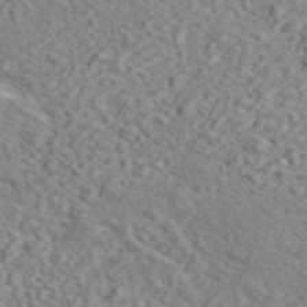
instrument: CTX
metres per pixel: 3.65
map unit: ANa
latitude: 44.6868
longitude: 21.2942
